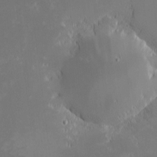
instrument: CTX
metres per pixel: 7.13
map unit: eHh
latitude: -3.1242
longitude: -84.0822
